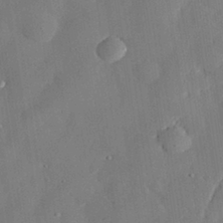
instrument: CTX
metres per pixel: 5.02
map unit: eHh
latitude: 29.9150
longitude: -82.2711
